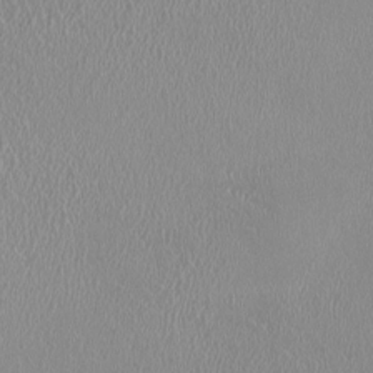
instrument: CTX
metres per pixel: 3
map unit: HNhu
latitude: -0.2551
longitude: -1.7071
